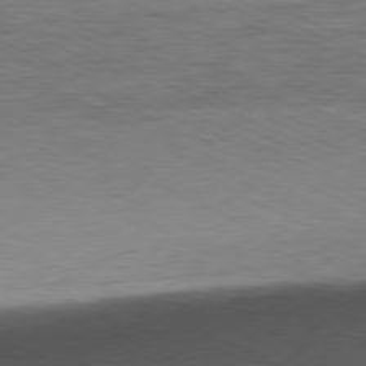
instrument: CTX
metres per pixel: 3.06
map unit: Ap
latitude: -81.4833
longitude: -61.8394
